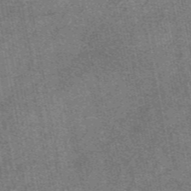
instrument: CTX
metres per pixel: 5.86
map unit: eAb
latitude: 47.9717
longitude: 106.9353
